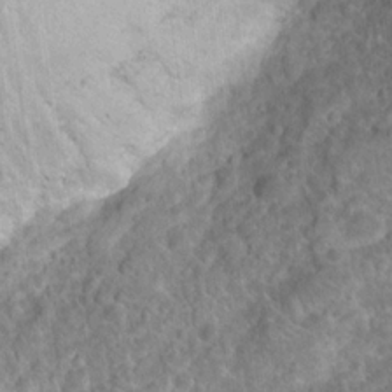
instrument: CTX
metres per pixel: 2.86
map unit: Hto
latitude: 18.2900
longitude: -40.9324
